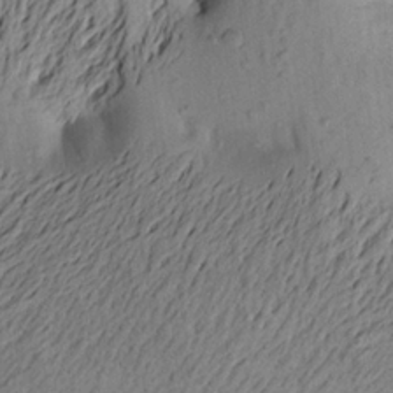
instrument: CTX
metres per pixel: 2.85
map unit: Aa
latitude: 21.8773
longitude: -149.7072
